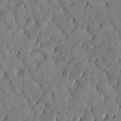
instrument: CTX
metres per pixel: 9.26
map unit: Htu
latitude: 0.6490
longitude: 179.5777
